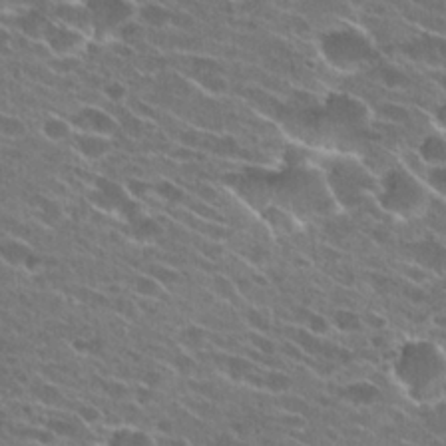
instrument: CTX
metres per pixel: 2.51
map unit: Hto
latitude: 25.1403
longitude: -43.2348
